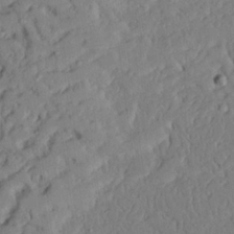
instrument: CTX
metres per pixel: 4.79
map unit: Aa
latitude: 23.9717
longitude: -131.9528
